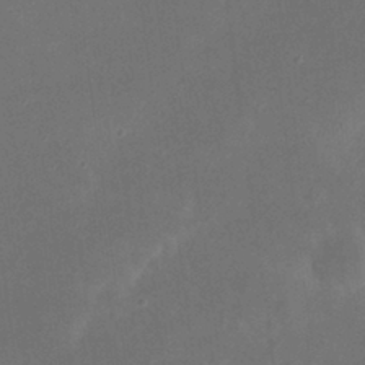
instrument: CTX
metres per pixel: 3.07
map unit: eHh
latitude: 23.9906
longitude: -70.1578
